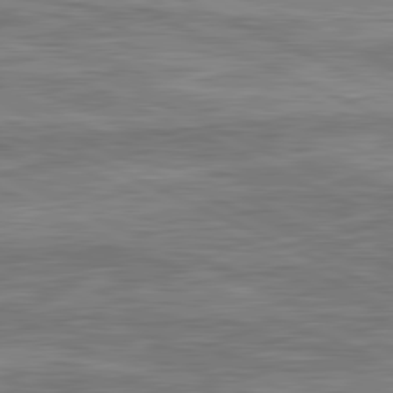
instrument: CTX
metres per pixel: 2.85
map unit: lApd
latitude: 81.5560
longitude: -167.3292
